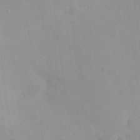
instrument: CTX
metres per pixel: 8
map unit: eHh
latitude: 26.2145
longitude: -65.7261
